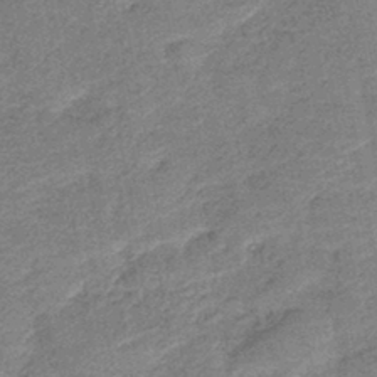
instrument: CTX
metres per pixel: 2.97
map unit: lHb
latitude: -42.3306
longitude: 80.0094
